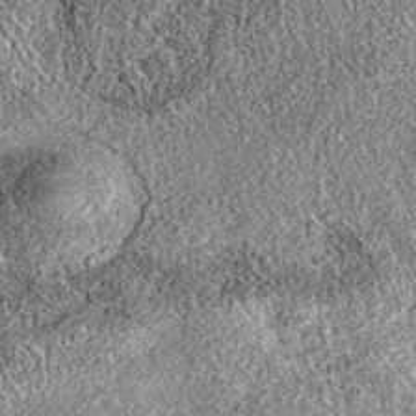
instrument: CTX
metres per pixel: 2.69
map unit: eAb
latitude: 36.3467
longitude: 111.8989
